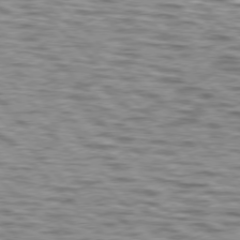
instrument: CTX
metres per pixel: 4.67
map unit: lApd
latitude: 76.8002
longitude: -71.0458
